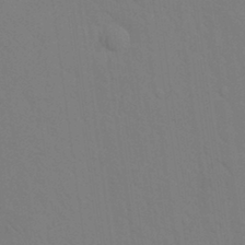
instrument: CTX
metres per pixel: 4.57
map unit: Nhu
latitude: 22.6490
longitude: -73.9528
